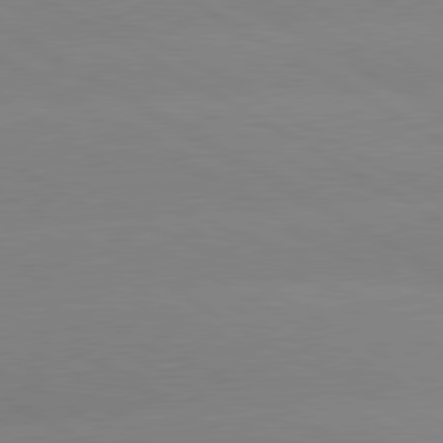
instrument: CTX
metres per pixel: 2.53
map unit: lApd
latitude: 80.3467
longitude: -152.8380
